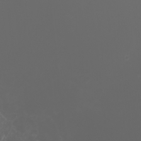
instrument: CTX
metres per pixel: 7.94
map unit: Htu
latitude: -7.1053
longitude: -73.6694
